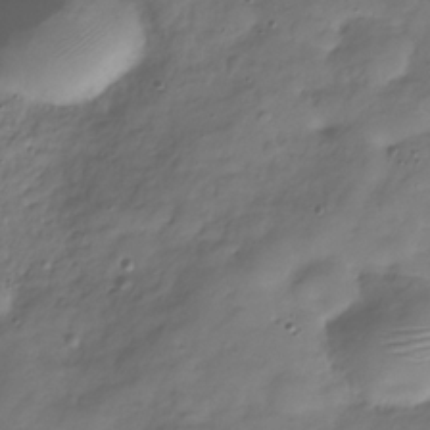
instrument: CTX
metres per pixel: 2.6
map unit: Hve
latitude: -30.7463
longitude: 91.0109
